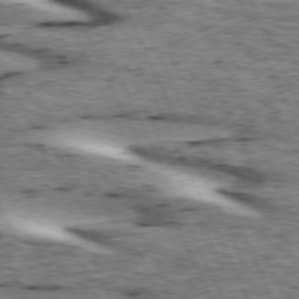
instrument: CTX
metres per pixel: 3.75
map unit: lApd
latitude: 73.4238
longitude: -54.2144
